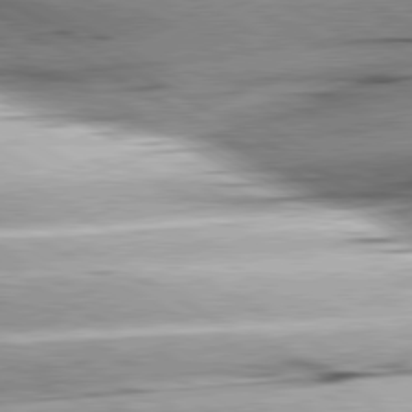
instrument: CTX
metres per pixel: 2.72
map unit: lApd
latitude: 80.2145
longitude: -157.2914
